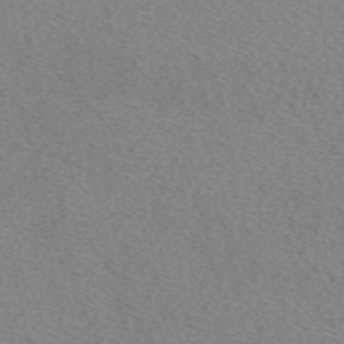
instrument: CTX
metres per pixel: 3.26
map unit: eAb
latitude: 50.7624
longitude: 108.1039
